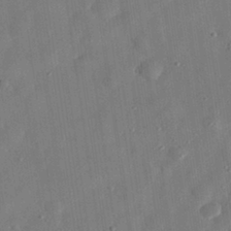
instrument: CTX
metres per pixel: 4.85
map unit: eHh
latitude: 30.1767
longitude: -74.8569
